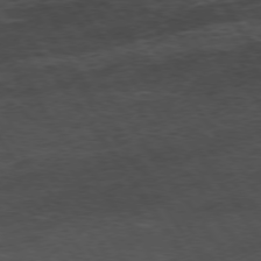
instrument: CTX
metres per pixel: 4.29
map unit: Hpe
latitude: 73.9528
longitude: -143.0459
